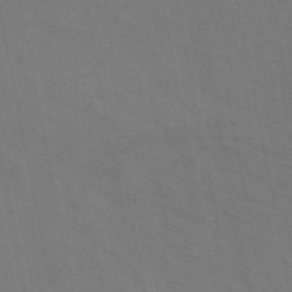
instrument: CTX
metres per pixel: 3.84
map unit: ANa
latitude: 49.0269
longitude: -76.7246
